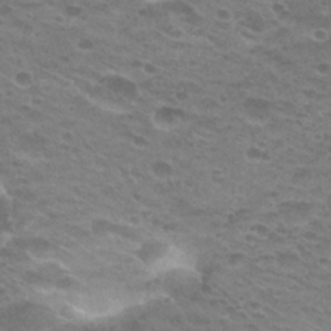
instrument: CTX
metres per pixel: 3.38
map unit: Hto
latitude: 25.9528
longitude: -29.6505
